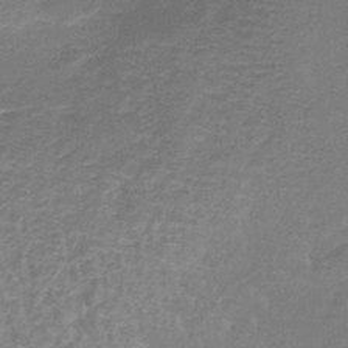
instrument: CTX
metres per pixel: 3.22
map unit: lHb
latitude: -39.1431
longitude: 60.0283
